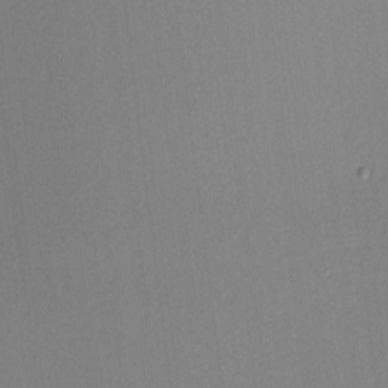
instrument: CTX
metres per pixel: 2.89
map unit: lAa
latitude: 2.5168
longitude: -115.7638
